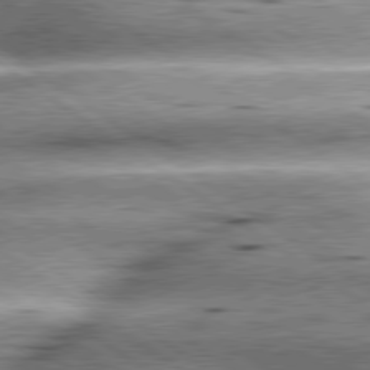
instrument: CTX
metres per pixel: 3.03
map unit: lApd
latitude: 79.6883
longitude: -141.3292
